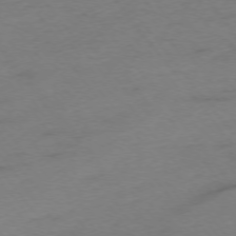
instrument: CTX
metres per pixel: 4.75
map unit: Ap
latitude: -75.2943
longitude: -72.8191
